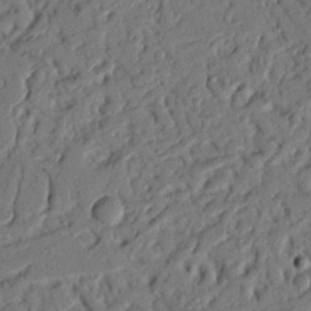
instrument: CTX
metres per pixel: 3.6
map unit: Nhu
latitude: 20.1011
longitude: -77.7638
